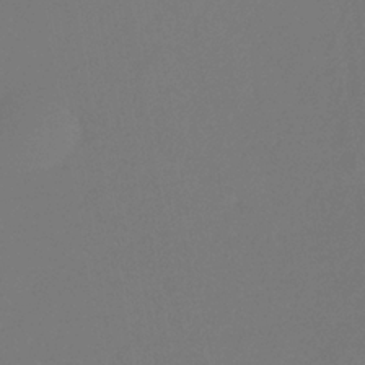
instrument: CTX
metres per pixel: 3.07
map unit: lHb
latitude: -33.6344
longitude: 67.3510
